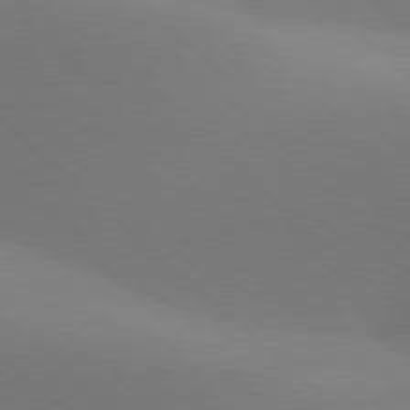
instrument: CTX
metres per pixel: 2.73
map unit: lApd
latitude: 77.8205
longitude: -51.8205
